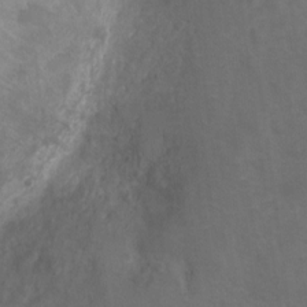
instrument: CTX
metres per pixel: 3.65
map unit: Hto
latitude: 4.2145
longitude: -32.7624
